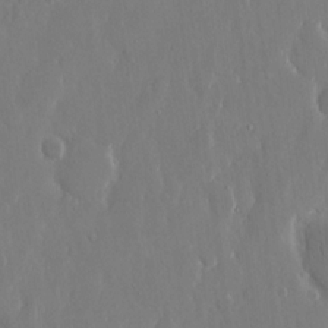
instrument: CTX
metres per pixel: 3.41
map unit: eHh
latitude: 13.7072
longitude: -71.4993
